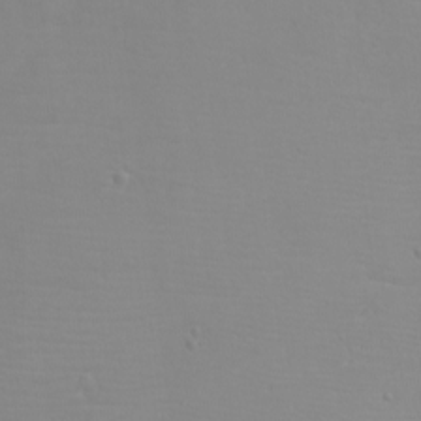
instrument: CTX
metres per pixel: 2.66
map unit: eHh
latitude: -6.2361
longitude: -79.3482
